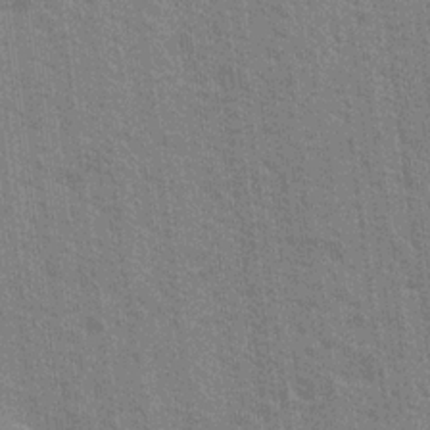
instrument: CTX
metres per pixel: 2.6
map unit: Nhu
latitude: 18.8002
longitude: -30.8758
